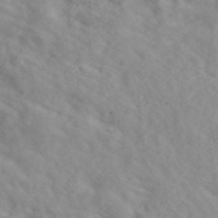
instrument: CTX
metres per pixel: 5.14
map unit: ANa
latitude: 43.0836
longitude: 27.2564
